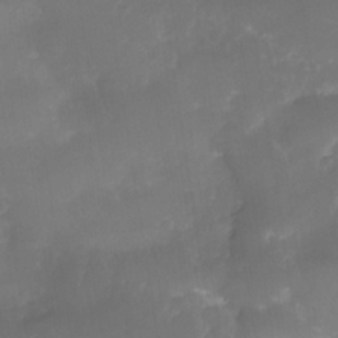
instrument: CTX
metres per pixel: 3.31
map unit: Nhe
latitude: -34.7274
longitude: -145.4804
